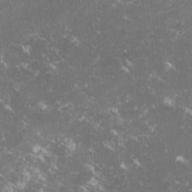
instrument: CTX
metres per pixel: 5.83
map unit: lHvf
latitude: -14.4440
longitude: -99.2348
